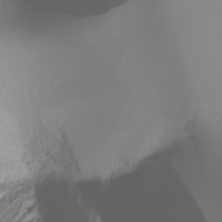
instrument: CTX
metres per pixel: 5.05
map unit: Ht
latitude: -16.9164
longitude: -46.8191
